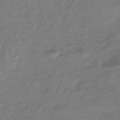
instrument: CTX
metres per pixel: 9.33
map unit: HNhu
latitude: -43.3320
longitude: 89.8800
